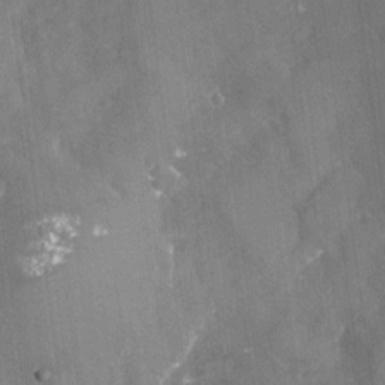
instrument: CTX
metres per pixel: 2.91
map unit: Nhu
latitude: -24.3495
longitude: -57.6127
